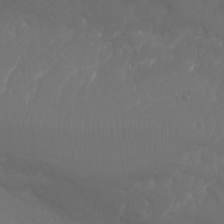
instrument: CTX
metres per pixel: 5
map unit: Nhu
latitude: -14.3496
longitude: -62.4790
